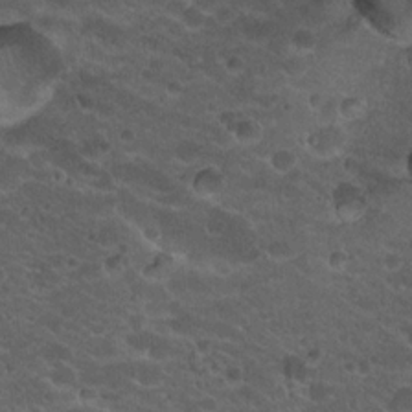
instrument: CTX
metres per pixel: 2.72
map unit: Hto
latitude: 19.9528
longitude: -35.6505
